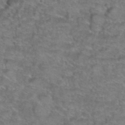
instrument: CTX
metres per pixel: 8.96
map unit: Hto
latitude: 39.3482
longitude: -42.8380
